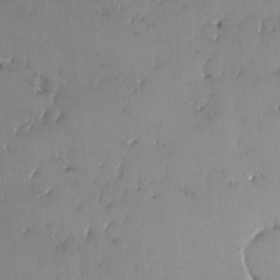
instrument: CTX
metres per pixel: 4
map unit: eHh
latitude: -3.7855
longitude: 20.0661
